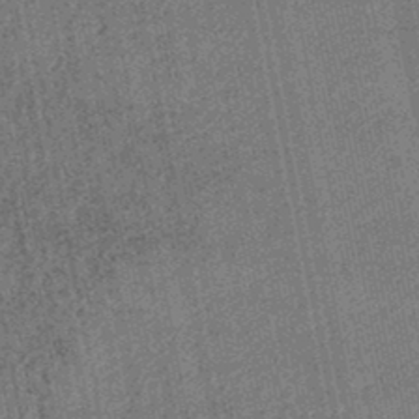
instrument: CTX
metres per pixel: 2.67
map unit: lHb
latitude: -46.1228
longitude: 68.6896
